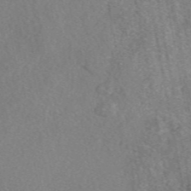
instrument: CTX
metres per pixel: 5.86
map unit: eAb
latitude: 48.5546
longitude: 108.8030
